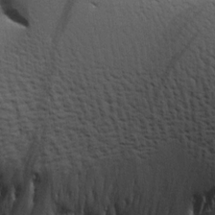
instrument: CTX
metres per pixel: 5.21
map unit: Aa
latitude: 18.6301
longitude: -141.8772
